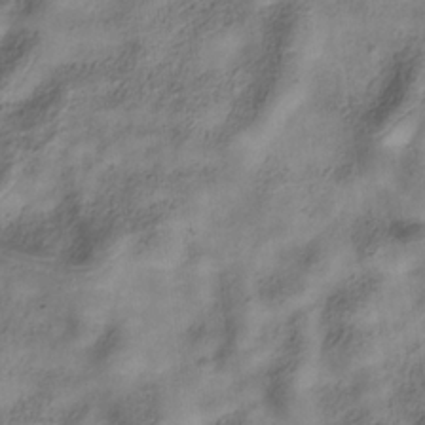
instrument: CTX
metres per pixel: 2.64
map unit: Hve
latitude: -32.4629
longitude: 92.8408
